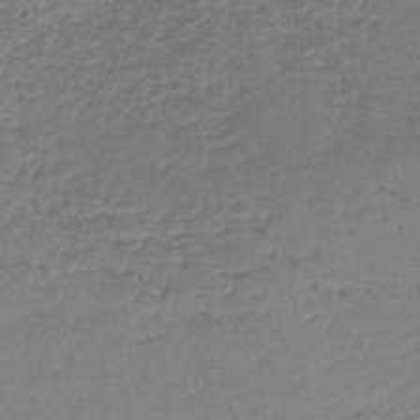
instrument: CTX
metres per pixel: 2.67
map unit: lHb
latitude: -44.3873
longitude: 59.4832
